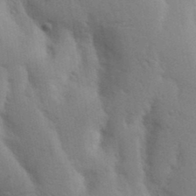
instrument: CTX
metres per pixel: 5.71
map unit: Nhu
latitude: 18.3467
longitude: -76.3656
